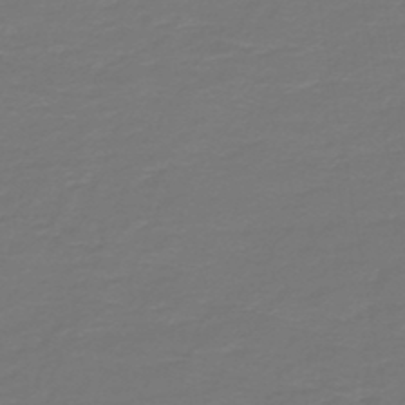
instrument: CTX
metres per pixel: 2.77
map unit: HNb
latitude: -47.1242
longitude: 53.6910
